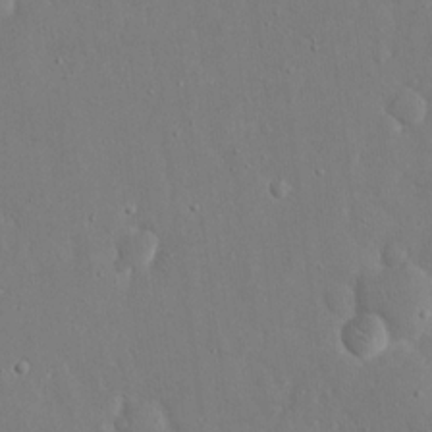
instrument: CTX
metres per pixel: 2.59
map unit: eHh
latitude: 16.8758
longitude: -71.0647
